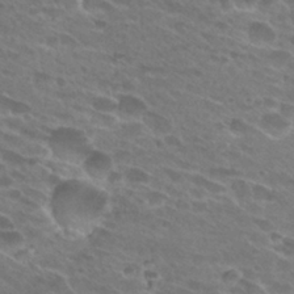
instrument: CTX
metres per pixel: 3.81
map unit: Hto
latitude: 27.9339
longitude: -42.5357
